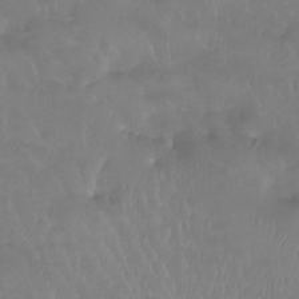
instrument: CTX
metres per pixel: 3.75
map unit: Htu
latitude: -13.9745
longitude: -46.7624
